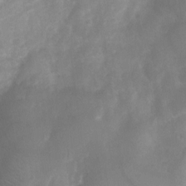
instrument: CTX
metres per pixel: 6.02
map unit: Nhu
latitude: 7.4615
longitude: -22.2900
